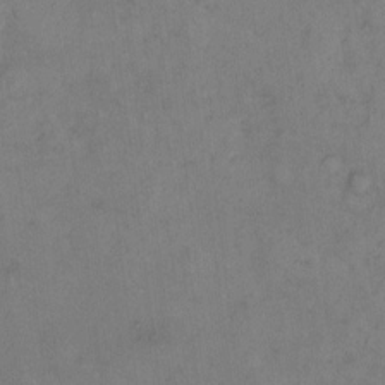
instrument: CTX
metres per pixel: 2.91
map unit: eHh
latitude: 9.6316
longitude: -62.8002
